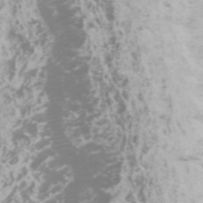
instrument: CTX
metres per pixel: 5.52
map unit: Htu
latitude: -5.5966
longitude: -74.2712
